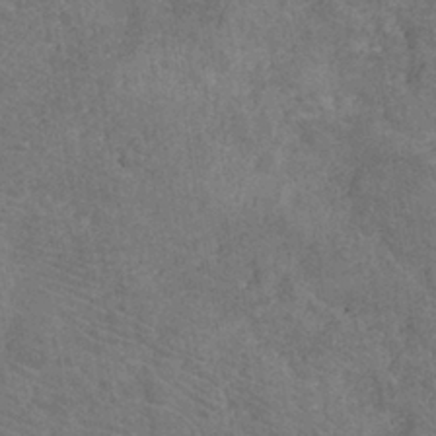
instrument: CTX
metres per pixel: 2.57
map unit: eHh
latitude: -40.1039
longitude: -29.6883
